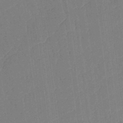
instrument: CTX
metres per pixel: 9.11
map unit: Nhu
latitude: 23.9717
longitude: -72.8758
